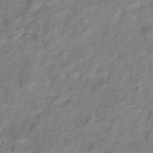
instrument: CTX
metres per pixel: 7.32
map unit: Hve
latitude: -33.8234
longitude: 89.4076
